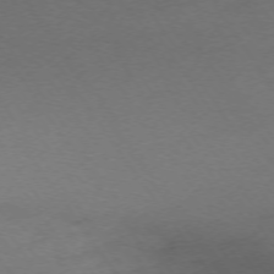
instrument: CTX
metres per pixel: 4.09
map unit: Ap
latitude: -74.7464
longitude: -73.8395
